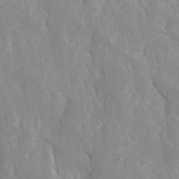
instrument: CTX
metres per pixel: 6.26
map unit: Ave
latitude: -11.1053
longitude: -120.0633
